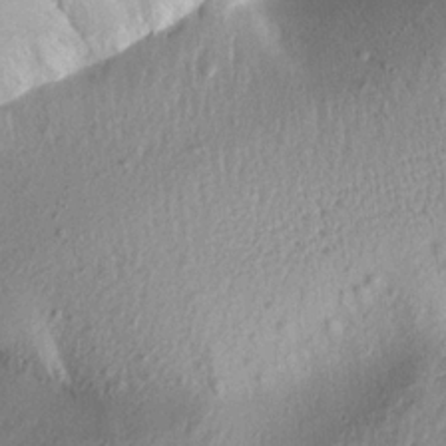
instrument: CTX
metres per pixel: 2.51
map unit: Aa
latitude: 18.7624
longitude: -146.9136
